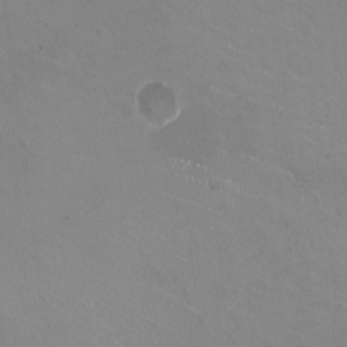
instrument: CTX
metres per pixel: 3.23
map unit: HNhu
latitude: -1.0487
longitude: -2.4601
